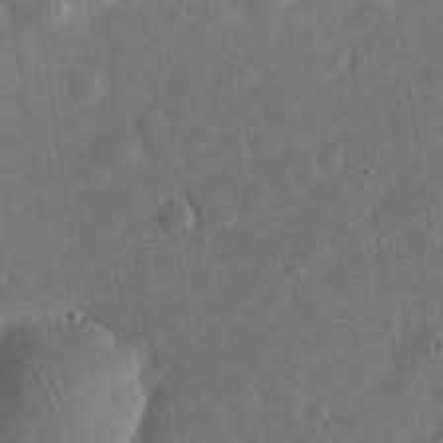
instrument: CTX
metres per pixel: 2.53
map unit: eHh
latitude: 30.9703
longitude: -75.0081
